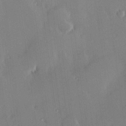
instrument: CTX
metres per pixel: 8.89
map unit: Hve
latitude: 24.6301
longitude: -93.0458
